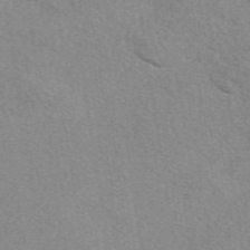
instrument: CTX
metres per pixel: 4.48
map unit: eAb
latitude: 49.6883
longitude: 115.0864
